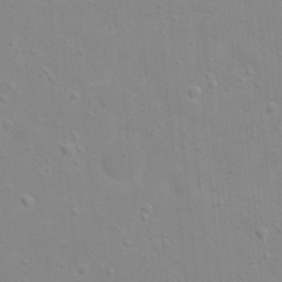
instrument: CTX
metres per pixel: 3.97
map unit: eHh
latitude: 20.2523
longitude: -64.2334
